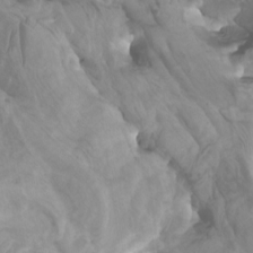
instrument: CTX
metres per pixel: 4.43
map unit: Htu
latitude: -5.1242
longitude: -76.0822
